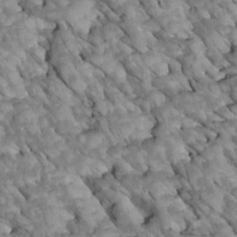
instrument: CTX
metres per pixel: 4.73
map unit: Htu
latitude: 1.8394
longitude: 144.1228
